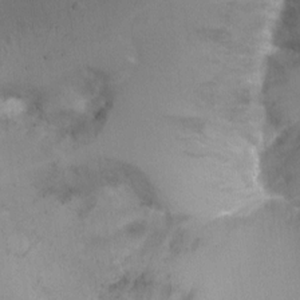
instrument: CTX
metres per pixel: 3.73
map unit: Ht
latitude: -4.0850
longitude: -28.3656
